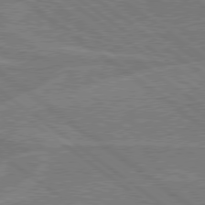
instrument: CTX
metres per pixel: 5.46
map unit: Hpe
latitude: 78.5924
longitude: -130.1578
